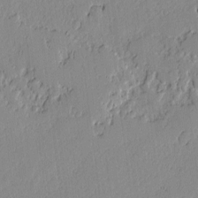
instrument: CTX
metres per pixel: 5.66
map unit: lAvf
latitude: -1.4077
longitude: -107.1214
